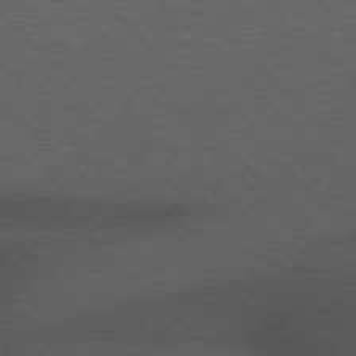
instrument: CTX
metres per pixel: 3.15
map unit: Hpe
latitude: 77.3103
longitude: -153.3860
